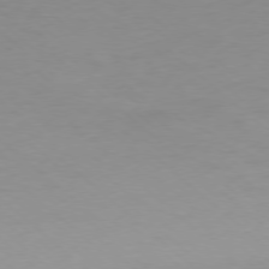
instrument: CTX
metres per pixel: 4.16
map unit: Ap
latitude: -78.2172
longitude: -67.5749
